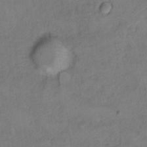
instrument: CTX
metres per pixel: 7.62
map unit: Hto
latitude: 6.8758
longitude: -35.4993
